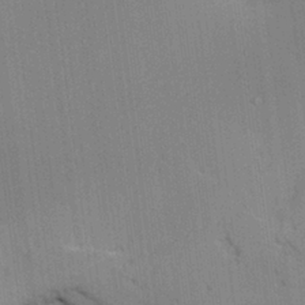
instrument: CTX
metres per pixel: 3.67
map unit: lAvf
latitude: 24.7624
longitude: -112.0444
